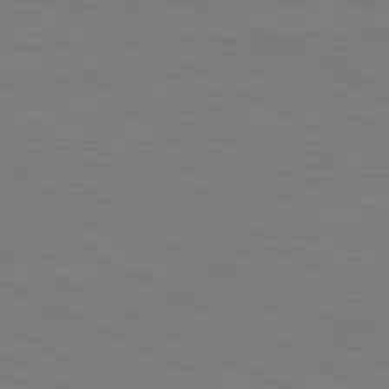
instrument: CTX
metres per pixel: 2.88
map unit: lApd
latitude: 81.2348
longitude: 150.2550
